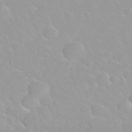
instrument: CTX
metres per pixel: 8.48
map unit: Nhu
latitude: 29.8016
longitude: -55.3482
